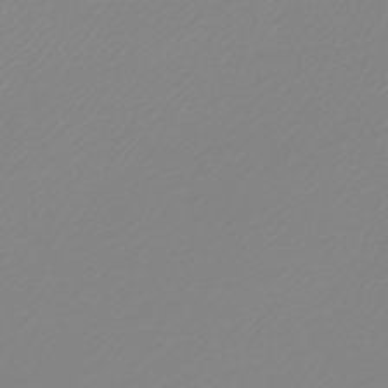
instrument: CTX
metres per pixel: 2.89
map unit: lHb
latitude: -45.2754
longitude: 65.5021
